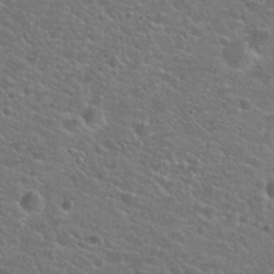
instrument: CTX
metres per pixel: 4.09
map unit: Hto
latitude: 25.1592
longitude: -50.0633
